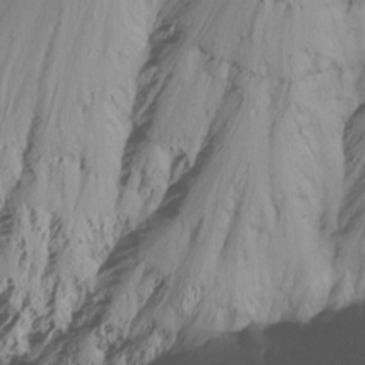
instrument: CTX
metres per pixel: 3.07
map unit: Ht
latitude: -15.0865
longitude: -56.8568
